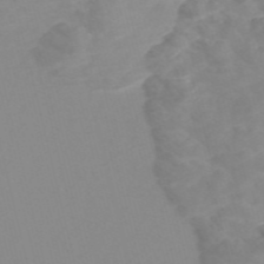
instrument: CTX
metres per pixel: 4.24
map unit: Nve
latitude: -56.6329
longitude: 52.1605
